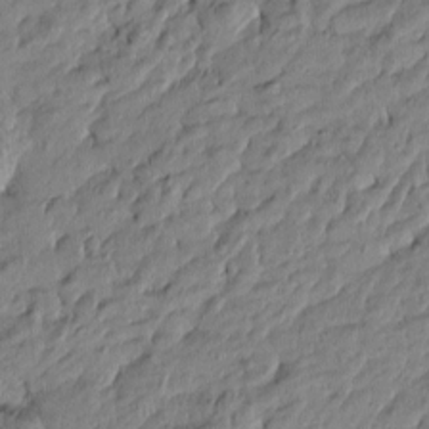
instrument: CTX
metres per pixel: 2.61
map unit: Htu
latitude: -5.6533
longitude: 177.6344
